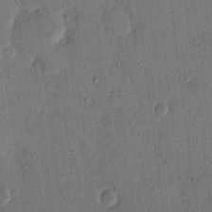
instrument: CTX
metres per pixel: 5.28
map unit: eHh
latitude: 14.0633
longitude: -68.9136
